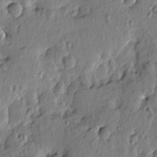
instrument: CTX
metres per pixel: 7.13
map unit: Htu
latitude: -1.2943
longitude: -179.9150
